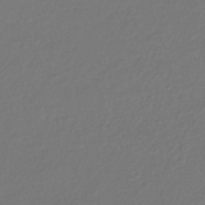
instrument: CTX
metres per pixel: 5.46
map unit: HNhu
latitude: -42.6518
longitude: 96.8408
